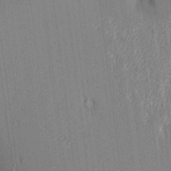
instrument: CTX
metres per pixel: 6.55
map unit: Aa
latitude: 16.3089
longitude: -148.0444
